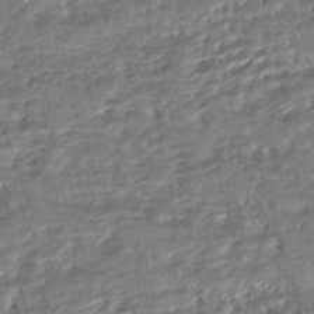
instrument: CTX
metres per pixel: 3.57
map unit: HNhu
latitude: -43.5966
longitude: 107.7289
